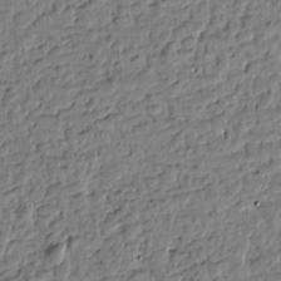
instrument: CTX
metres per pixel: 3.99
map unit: Htu
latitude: -0.8030
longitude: -178.8002
